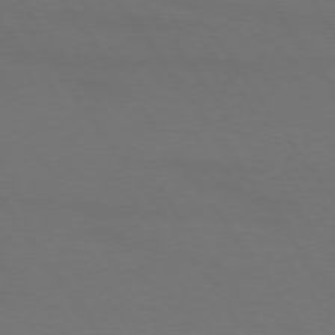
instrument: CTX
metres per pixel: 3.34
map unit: lApd
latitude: 73.7828
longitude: -72.0255
